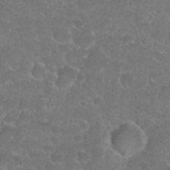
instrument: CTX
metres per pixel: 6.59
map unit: Nhu
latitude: 27.0459
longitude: -52.7246
